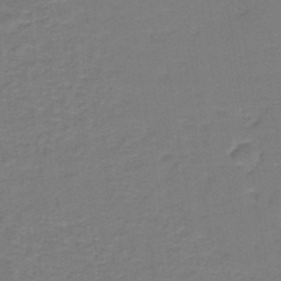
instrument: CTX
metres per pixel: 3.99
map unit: HNb
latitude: -43.0297
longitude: 49.1054
